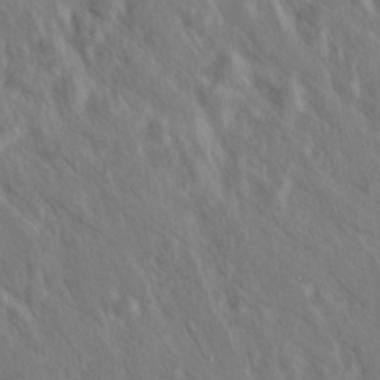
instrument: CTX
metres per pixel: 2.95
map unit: HNhu
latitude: 6.1011
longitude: 13.2565
